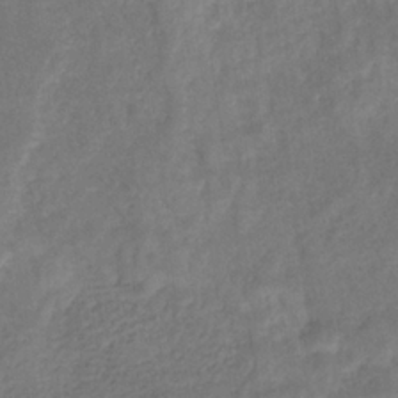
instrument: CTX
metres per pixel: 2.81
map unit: eHb
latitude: -33.8045
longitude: 76.7463
